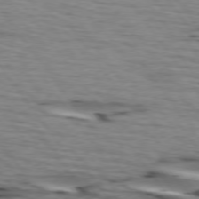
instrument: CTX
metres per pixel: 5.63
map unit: lApd
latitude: 74.6679
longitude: -71.9717
